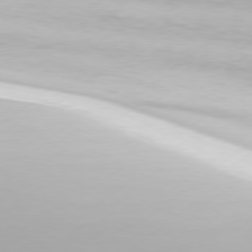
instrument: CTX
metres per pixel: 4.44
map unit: Hpe
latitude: 77.2159
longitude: -130.1767
